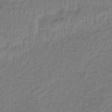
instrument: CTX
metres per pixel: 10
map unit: eHb
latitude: -41.8989
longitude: 81.8423
